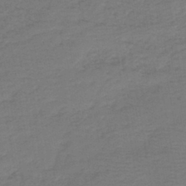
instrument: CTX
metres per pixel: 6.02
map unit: HNb
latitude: -42.2361
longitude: 51.2565
